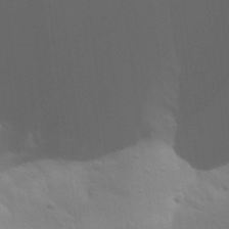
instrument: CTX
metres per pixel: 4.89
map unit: Aa
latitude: 28.2333
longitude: -144.6112
